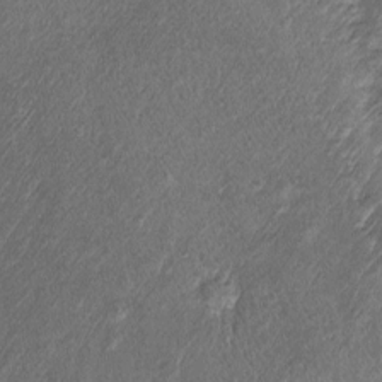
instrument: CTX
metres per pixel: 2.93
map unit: Htu
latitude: -6.5574
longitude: 159.1809
